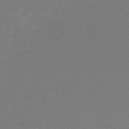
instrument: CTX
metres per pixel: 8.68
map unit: HNb
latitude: -49.8234
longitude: -43.8206
